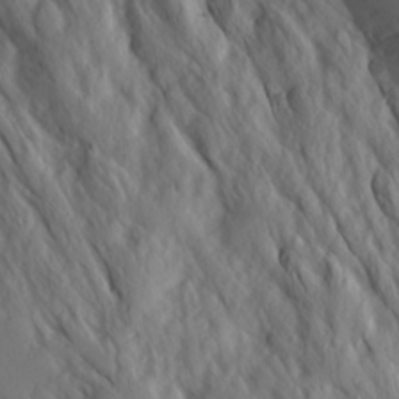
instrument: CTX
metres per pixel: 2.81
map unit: Ave
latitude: 16.3467
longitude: -129.3482
